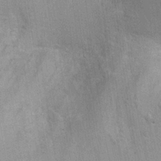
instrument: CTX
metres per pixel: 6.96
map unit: Ht
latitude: -1.9745
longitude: -15.5749
